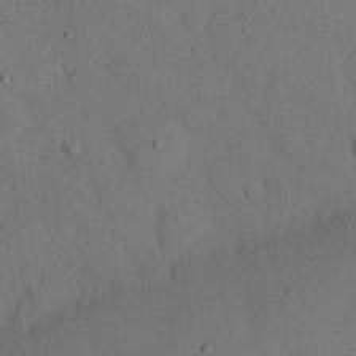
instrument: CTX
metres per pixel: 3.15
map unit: eHh
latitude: 26.5357
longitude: -76.7624
